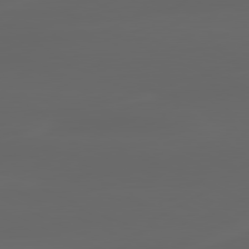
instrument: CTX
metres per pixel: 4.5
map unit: lApd
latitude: 80.2900
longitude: -117.3671
